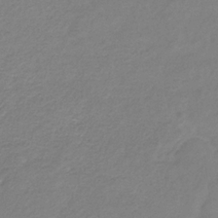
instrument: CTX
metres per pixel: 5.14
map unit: eHb
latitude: -30.4440
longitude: 64.0094
